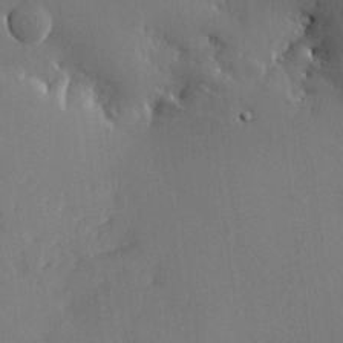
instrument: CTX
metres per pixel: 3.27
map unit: lHvf
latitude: 21.8773
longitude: 146.3306
